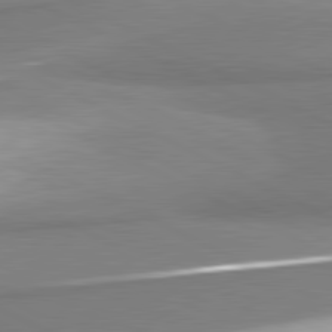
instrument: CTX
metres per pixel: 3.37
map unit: lApd
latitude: 81.1970
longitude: 167.6155
